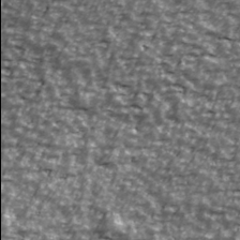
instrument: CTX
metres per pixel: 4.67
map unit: Ave
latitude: 40.9702
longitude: -113.9906
